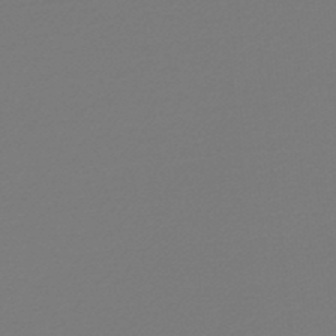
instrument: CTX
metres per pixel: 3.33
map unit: lHb
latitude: -46.3495
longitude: 65.6344
